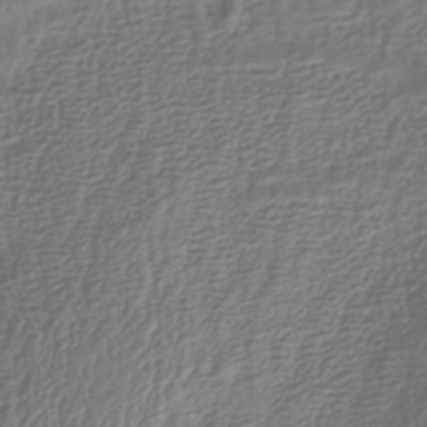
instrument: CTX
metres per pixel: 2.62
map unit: HNhu
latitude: -42.7841
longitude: 102.4629
